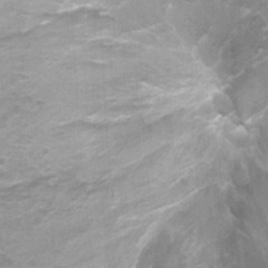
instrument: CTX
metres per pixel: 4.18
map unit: Nhu
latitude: 0.8946
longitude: -17.9339
